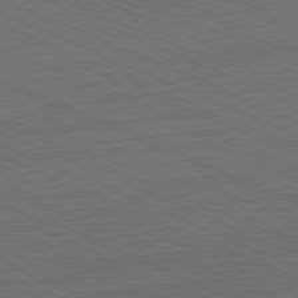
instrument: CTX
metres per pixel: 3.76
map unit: Ap
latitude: -81.5210
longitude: -71.1214
